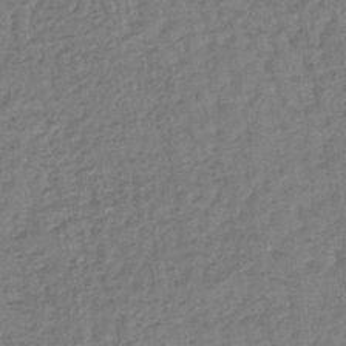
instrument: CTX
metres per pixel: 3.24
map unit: lHb
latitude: -38.7274
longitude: 63.4643
